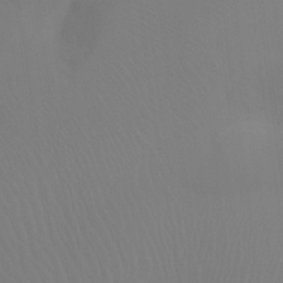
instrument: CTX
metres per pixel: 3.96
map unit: Ht
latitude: -12.1795
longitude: -46.3279
